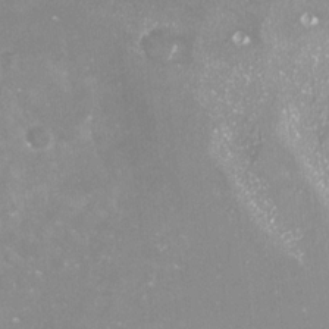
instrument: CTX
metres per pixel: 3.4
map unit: Nve
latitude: -18.2173
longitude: -59.0081
